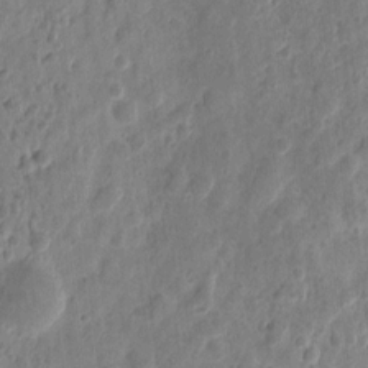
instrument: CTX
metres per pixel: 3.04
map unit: eHh
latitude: 9.5560
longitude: -73.8395
